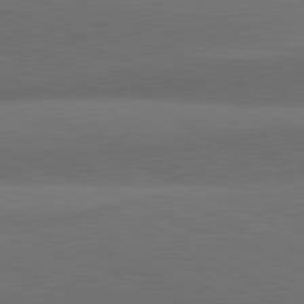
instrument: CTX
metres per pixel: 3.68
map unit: lApd
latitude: 81.4804
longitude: 137.2942
